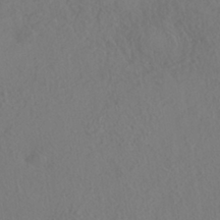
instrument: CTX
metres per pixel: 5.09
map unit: HNhu
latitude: -40.3684
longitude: 104.7841
